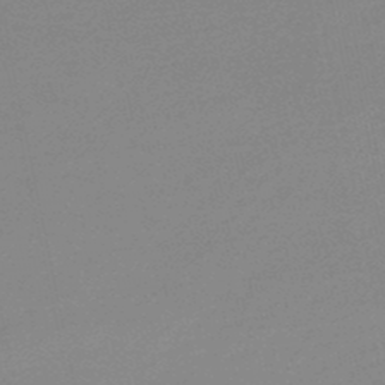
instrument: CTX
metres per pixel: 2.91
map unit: lHb
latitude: -48.2740
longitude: 64.9164
